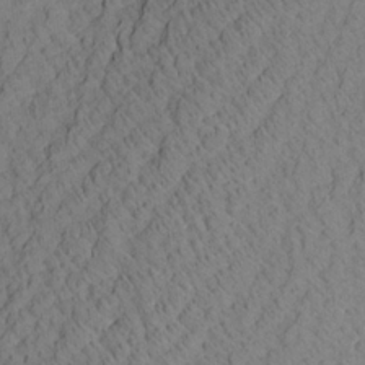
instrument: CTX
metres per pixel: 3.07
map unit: Aa
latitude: 19.9339
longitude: -141.3103
